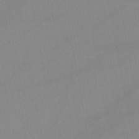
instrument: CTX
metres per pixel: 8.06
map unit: lHb
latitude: -45.9178
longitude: 75.2943
